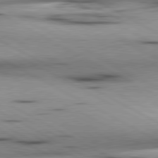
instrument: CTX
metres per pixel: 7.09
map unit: lApd
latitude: 80.4601
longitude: 156.9542
